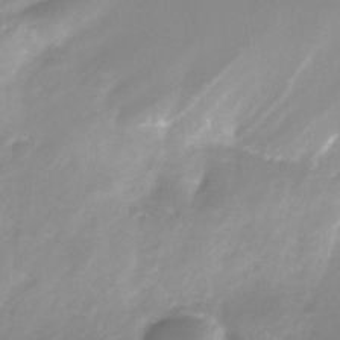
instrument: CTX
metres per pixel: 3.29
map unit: Nhe
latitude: -32.7841
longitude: -92.4034
